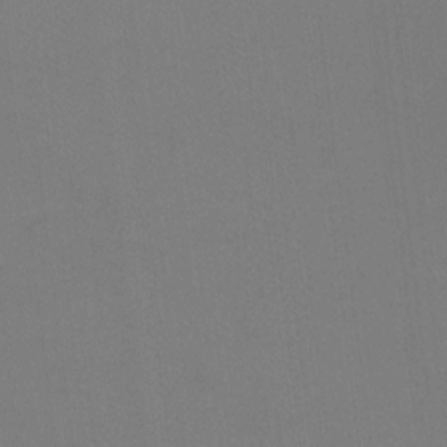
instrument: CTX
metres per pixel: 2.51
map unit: Hto
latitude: 0.2900
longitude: -33.6316
